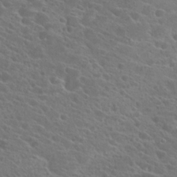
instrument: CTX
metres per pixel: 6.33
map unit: Hto
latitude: 23.7450
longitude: -39.4615
